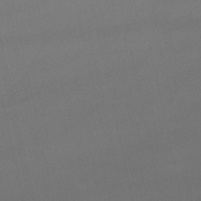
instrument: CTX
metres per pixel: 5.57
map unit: lHb
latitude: -46.4440
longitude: 66.9731
